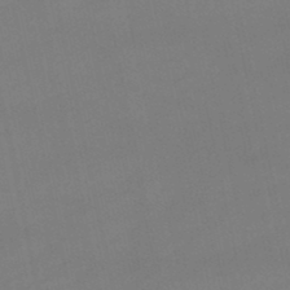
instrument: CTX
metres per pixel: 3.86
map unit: lHb
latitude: -46.2928
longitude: 66.5952
